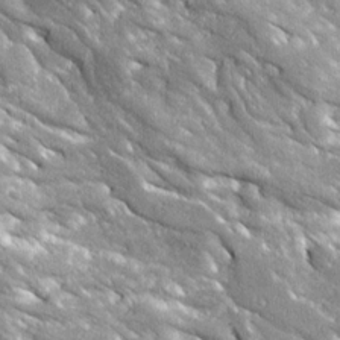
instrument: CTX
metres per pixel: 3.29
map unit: Ave
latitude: 19.7071
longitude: -135.9717
